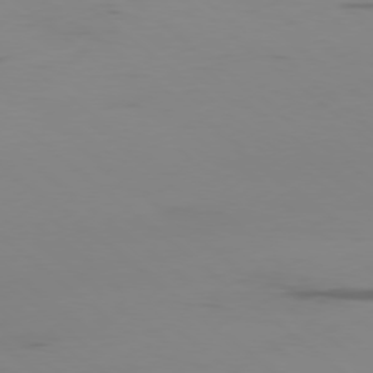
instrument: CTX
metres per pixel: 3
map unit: Ap
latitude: -77.6911
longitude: -66.7246
